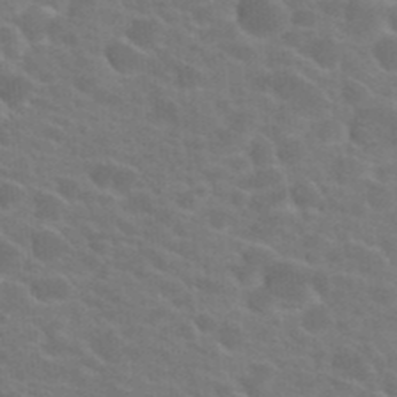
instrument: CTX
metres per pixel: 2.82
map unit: Hto
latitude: 23.2537
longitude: -36.8758
